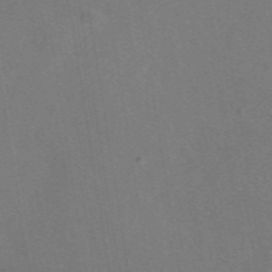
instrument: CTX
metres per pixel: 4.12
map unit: eAb
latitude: 46.6869
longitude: 111.4454
